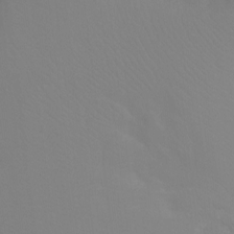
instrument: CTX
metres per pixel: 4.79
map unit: Ht
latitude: -9.9745
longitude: -34.6679
